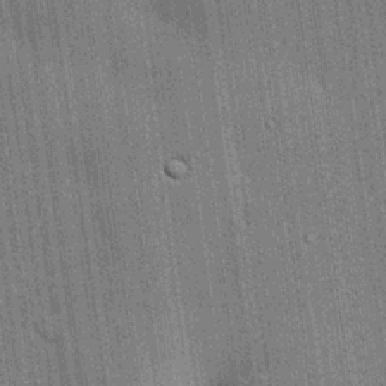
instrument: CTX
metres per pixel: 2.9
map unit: lHvf
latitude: 19.6127
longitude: 142.7085
